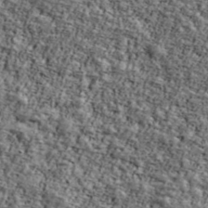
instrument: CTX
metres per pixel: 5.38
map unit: Ave
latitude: 42.5357
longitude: -110.7435
